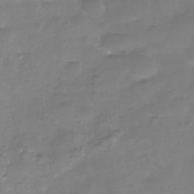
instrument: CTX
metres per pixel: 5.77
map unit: Nhe
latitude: -36.0850
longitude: -92.3656
